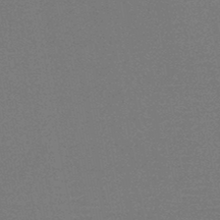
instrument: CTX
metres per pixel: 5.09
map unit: HNb
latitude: -46.1228
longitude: -40.2522
